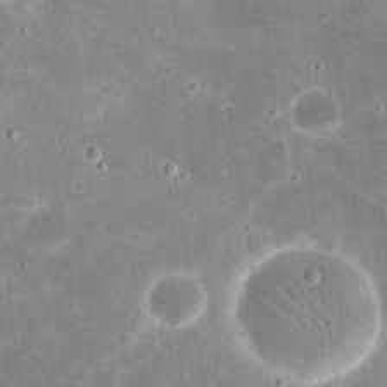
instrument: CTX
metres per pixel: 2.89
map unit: eHh
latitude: 21.0459
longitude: -67.7260
